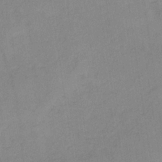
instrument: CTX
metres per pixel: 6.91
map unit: HNb
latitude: -31.3320
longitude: 62.4629
